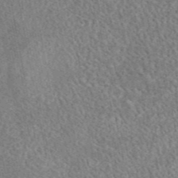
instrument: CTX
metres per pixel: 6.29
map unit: eAb
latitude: 44.6679
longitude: 124.7085
